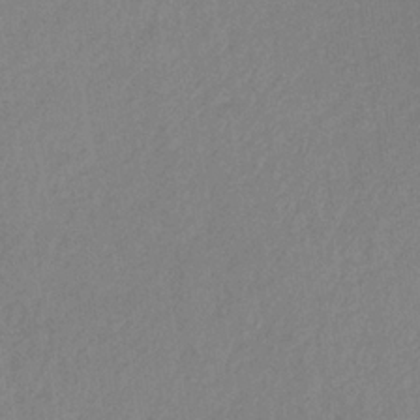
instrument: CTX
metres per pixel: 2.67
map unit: lHb
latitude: -36.7841
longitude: 68.6518
